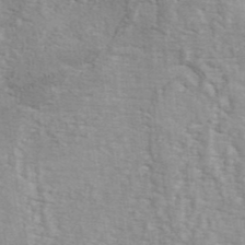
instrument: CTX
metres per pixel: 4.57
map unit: ANa
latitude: 41.9150
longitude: 51.1053
